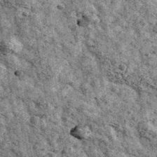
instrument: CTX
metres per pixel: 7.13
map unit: Ave
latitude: 40.6490
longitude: -107.2915
